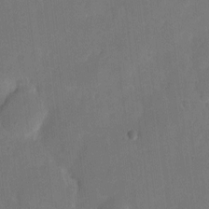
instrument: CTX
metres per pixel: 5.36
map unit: eHh
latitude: 4.9514
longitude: -66.4412
